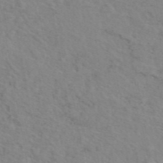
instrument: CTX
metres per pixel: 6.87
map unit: eAb
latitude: 44.9136
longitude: 112.8975
